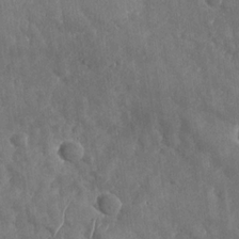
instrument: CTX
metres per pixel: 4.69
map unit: Nhu
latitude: -30.4251
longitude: -59.6316
